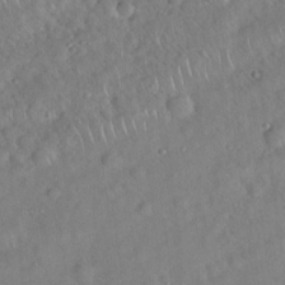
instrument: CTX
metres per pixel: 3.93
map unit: Hto
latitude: 19.3670
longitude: -53.3104
